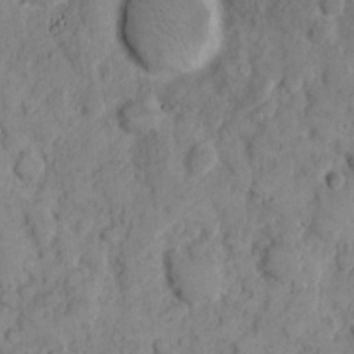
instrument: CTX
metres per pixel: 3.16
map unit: eHh
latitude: 7.8394
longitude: -63.5749
